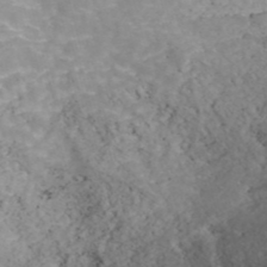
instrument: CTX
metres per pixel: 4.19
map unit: ANa
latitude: 40.7246
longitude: 23.6155
